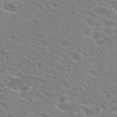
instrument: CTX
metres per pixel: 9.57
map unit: Hto
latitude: 24.7057
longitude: -44.8758
